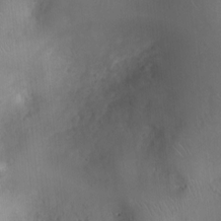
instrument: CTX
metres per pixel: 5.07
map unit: Ht
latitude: -4.0094
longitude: -15.2915
